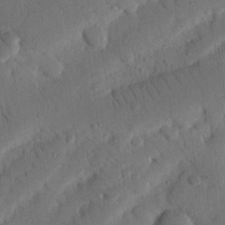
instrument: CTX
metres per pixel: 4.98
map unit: Nhu
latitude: 19.4615
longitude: -78.1200
